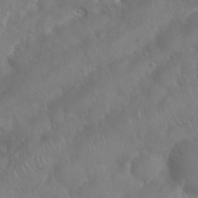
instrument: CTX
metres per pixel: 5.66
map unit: Nhu
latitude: 25.1781
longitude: -61.7827
